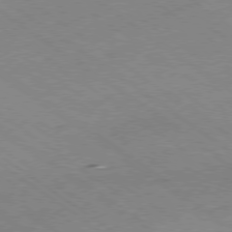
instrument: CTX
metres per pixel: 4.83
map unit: Hpe
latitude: -78.8030
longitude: -21.9150
